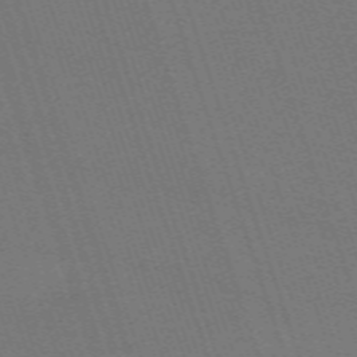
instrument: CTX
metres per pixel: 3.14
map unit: eHh
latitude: -63.7099
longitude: 51.4076
